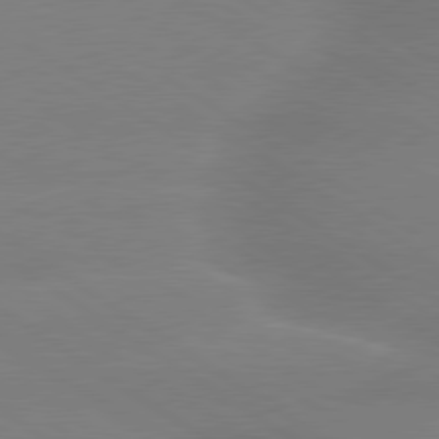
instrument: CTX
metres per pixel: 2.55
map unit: lApd
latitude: 79.7828
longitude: -141.6316
